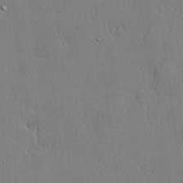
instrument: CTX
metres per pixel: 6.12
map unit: lHvf
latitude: 21.1970
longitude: 143.3698
